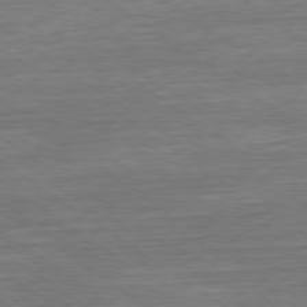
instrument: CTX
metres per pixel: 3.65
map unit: Hpe
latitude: -79.5210
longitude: 9.6155
